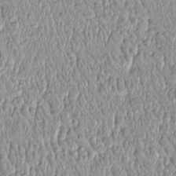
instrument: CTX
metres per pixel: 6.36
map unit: Htu
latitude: -4.3306
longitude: 158.4440
